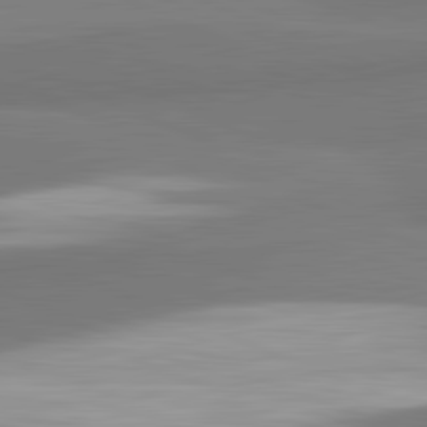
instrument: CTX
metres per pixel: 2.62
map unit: lApd
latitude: 82.1955
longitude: 150.6329
